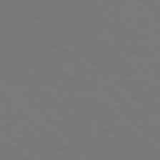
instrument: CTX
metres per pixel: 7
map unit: Hpe
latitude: 78.2901
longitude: -162.5735
